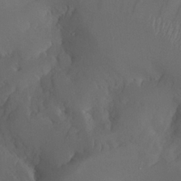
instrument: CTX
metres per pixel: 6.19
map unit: Aa
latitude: 26.2145
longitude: -128.3845
